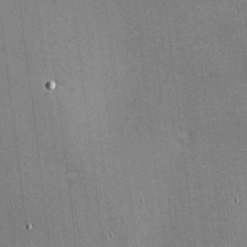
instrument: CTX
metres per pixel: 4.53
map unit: eHh
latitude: -2.6896
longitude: -79.9717
